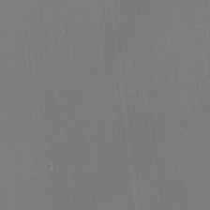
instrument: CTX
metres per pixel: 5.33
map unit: lHvf
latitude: -11.5777
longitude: -99.0080
